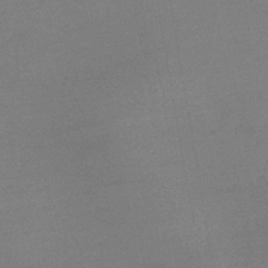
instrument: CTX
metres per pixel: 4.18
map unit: lHb
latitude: -41.4832
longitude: 73.5588
